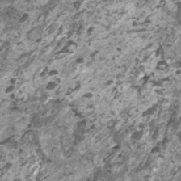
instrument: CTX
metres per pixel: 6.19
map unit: HNhu
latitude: 1.4615
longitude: -0.6679
